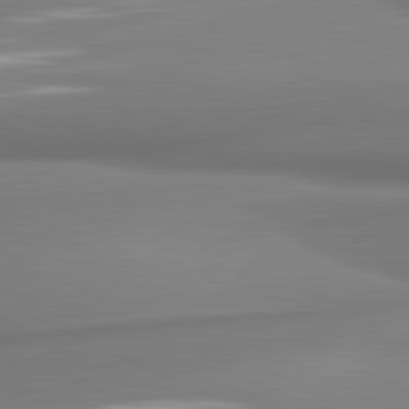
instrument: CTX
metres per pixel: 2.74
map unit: lApd
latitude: 81.4237
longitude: 176.7274
